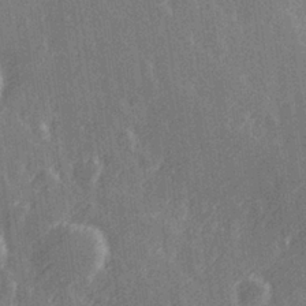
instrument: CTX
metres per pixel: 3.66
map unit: Hve
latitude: 27.1214
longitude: 146.0661
